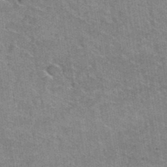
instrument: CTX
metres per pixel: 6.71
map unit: Hto
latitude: 39.0458
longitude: -42.9136
